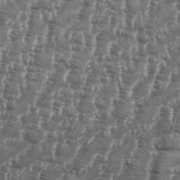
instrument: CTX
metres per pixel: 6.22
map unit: eHh
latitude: 35.2348
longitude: -136.3468
